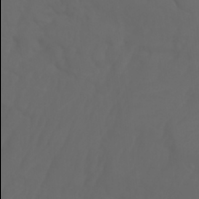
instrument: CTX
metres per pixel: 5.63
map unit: Nhu
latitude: -7.3698
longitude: -81.9906
